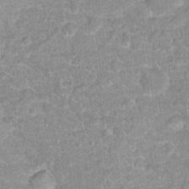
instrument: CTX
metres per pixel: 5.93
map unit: Hto
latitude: 16.3089
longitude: -38.8758
